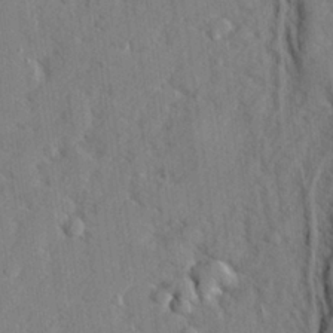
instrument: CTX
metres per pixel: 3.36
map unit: lHvf
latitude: 25.0080
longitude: 142.8408
